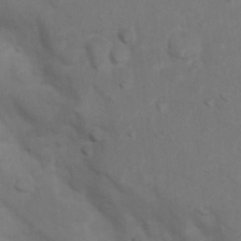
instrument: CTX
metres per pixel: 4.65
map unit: Nhu
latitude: 8.6869
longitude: -24.4978
